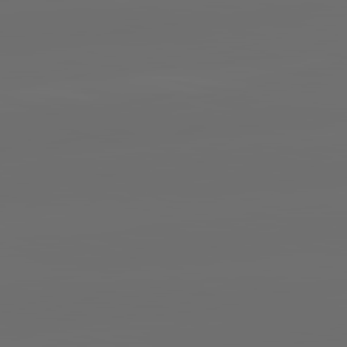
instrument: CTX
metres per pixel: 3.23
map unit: lApd
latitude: 83.7449
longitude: -130.6680
